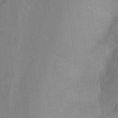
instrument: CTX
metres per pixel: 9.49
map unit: Ht
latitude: 5.6883
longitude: -29.9528
